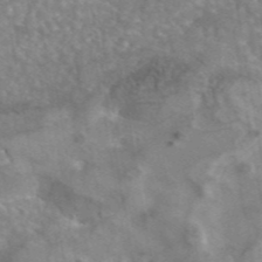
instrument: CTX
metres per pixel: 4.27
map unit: eAb
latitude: 44.9513
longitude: 109.2754
